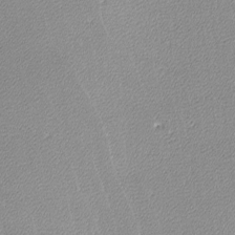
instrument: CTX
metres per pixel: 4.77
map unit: lHvf
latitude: -12.4440
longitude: -103.5560
